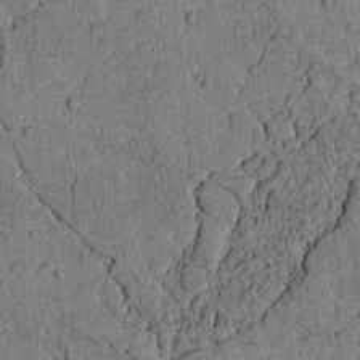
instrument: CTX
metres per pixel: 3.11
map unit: lAvf
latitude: 4.1200
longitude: 158.5006
